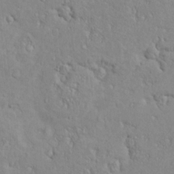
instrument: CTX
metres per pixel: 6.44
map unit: Nve
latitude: -8.4818
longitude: 174.1605
